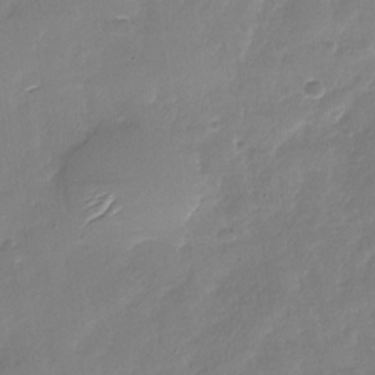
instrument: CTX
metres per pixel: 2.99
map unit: Nhu
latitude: -28.2362
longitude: -60.7624
